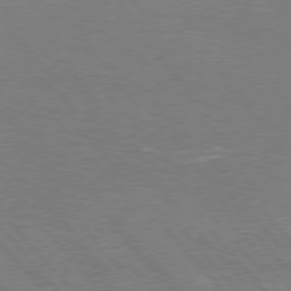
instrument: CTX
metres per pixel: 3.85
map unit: Hpe
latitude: 75.8583
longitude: -140.5734
